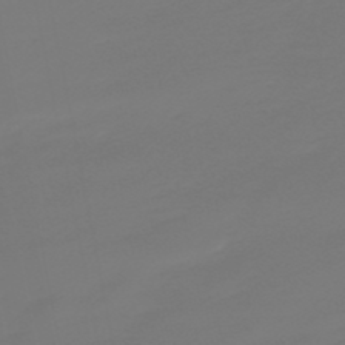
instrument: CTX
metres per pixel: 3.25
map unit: lHb
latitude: -49.5210
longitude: 82.6329
